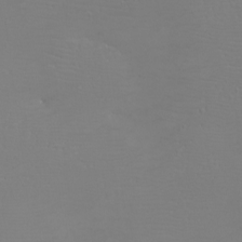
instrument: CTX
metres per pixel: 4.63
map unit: eHh
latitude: -6.2928
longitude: -79.1214
